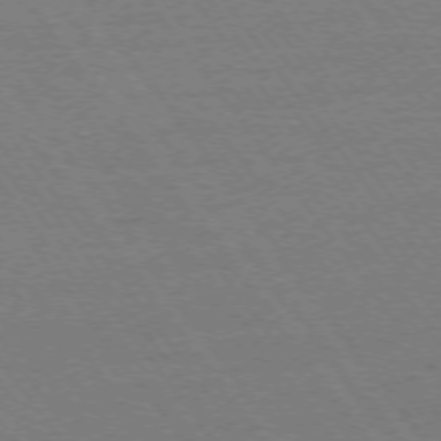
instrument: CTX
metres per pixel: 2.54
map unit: Ap
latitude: -74.8597
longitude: -82.7057
